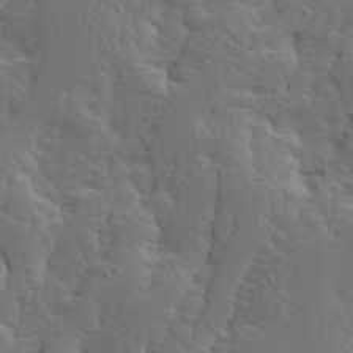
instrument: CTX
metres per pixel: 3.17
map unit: Ave
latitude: 14.1578
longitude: -135.4804
